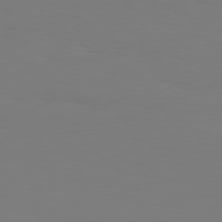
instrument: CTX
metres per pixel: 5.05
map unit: Hpe
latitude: 75.6316
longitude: -139.4615
